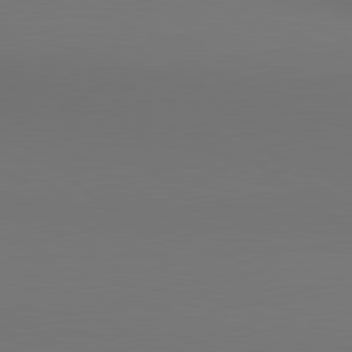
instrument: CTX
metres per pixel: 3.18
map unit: lApd
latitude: 80.8191
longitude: 154.1228
